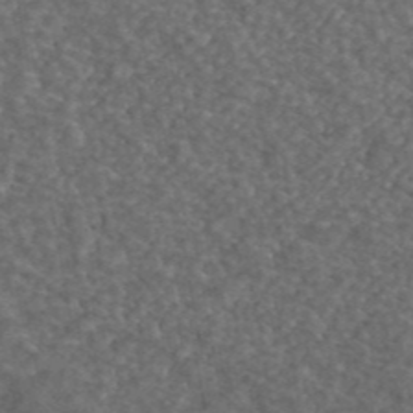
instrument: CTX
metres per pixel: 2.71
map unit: ANa
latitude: 43.4615
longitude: 30.1039
